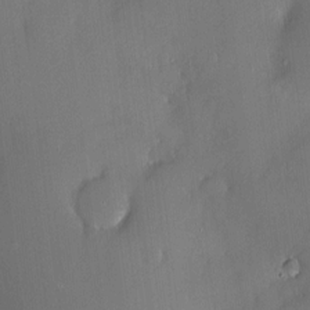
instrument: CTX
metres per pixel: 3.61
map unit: HNhu
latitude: 4.0822
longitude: 7.9556
